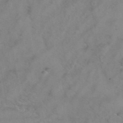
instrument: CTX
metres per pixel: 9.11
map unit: Hto
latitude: 39.7638
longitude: -42.7624
